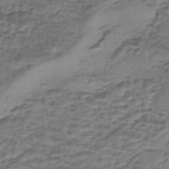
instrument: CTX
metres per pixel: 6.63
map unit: eHh
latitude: -43.2753
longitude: 119.7856
